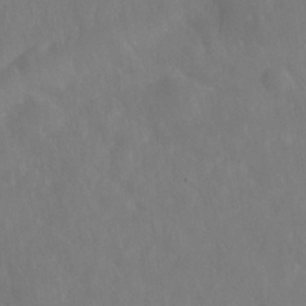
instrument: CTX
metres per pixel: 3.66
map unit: Nhe
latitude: -36.5573
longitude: -178.1200
